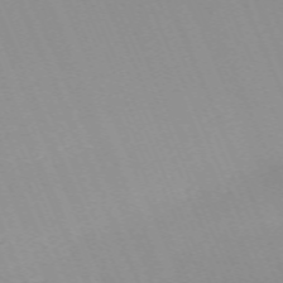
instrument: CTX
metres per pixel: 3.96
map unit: Nhu
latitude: -67.7855
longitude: 39.2187
